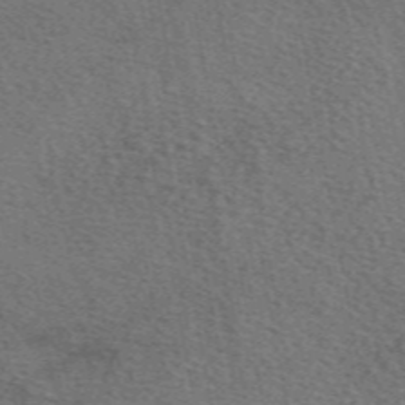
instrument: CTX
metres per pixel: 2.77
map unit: eAb
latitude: 50.8758
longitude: 110.2550
